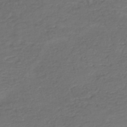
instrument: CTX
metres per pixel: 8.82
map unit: HNhu
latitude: -47.4265
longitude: 95.5777
